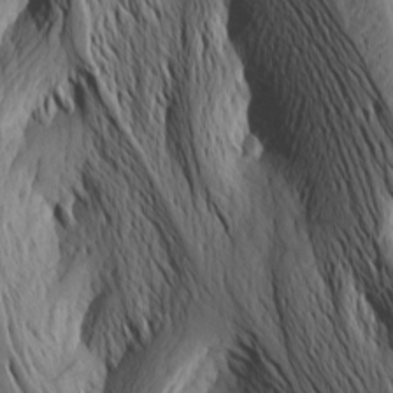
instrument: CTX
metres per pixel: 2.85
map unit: Htu
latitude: -2.4062
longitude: -177.1592
